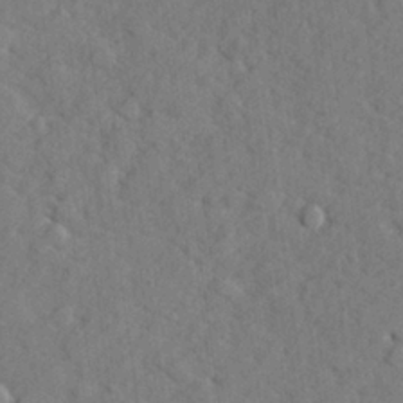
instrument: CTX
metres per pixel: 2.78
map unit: lHvf
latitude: 25.3103
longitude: 142.7085
